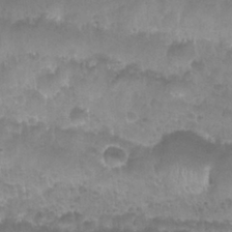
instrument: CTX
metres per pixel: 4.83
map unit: Nhu
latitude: 27.7072
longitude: -54.7435
